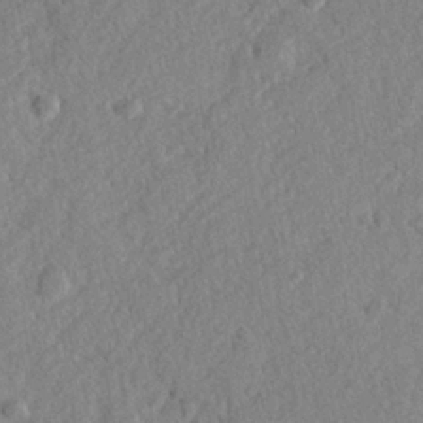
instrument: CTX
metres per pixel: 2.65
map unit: lHvf
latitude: 23.9150
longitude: 144.2362
